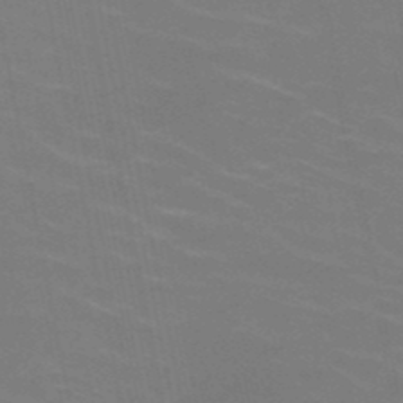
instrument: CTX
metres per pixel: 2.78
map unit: HNb
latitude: -49.5210
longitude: -48.2711
